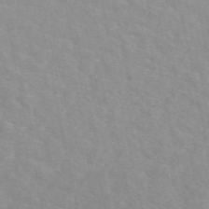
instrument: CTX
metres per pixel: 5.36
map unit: eAb
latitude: 50.3089
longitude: 117.9745
